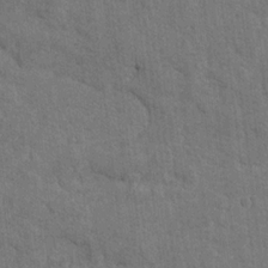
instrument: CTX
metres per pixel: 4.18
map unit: lAvf
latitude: -5.5777
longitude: -114.4789
